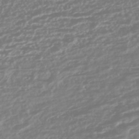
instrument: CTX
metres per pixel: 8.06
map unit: HNhu
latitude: -44.9920
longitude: 100.9163
